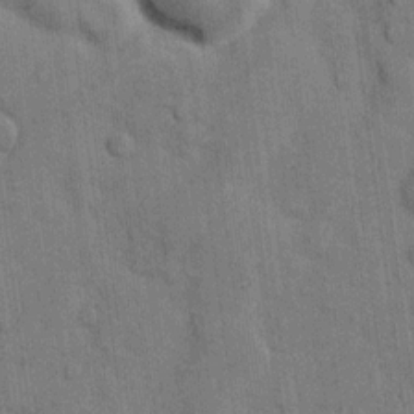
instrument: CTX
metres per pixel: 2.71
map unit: eHh
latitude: 11.5560
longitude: -66.5356
